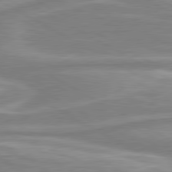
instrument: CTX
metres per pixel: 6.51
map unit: lApd
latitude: 80.5546
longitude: -173.3292
